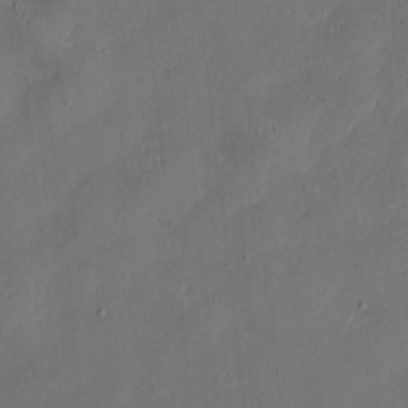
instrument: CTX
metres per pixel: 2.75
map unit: HNhu
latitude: 0.1200
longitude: -5.5371
